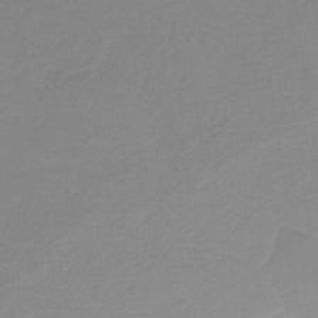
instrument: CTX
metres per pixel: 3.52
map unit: HNb
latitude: -36.5951
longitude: 54.9353
